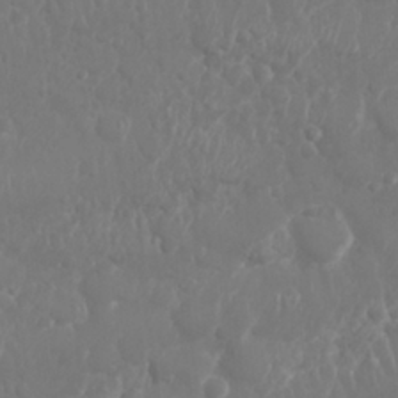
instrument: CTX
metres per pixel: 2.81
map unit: Nhu
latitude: 26.1389
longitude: -61.5560
